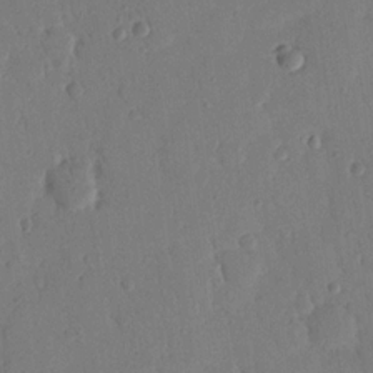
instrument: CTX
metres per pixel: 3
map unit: Nhu
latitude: 17.0270
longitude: -78.9514
